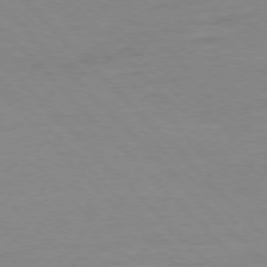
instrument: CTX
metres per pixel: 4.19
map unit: Ap
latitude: -77.2754
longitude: -92.8569
